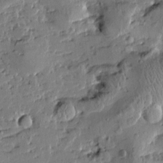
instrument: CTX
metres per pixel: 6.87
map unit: Htu
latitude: 0.5357
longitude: -178.7058
